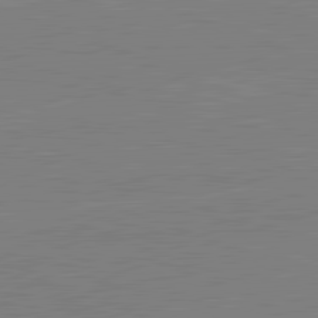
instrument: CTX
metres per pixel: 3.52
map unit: lApd
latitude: 82.1011
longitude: -158.6868
